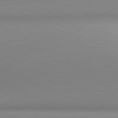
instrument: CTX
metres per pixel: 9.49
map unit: lApd
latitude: 80.9514
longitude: 143.9556
